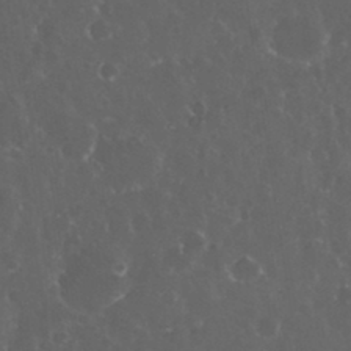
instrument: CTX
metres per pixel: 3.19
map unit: eHh
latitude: 33.5560
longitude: -61.6127
